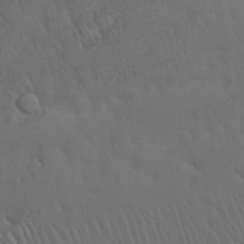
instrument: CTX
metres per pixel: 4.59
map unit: Nhu
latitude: 26.1389
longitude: -70.1578
